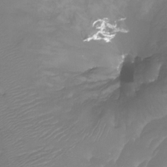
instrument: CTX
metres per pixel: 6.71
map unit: Htu
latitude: -15.9178
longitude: -46.4790
